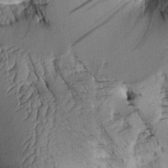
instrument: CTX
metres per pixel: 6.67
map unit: Aa
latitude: 8.8947
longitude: -128.5923
